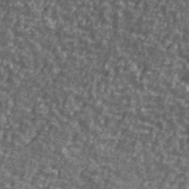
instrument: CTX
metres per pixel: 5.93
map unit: Ave
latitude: 40.9891
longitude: -112.4979
